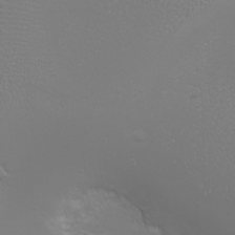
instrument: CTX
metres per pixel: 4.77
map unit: eHh
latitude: -6.8597
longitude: -78.9892
